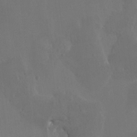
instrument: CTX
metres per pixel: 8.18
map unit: HNhu
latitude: 8.5357
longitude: -0.6679
